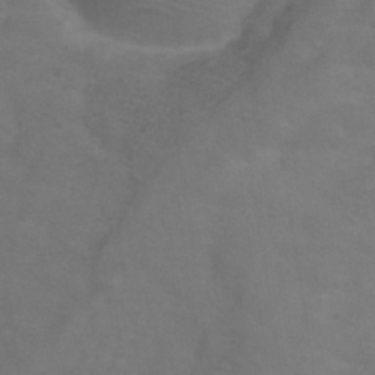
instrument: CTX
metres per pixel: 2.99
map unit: Hve
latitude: -33.9178
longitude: 91.2565
